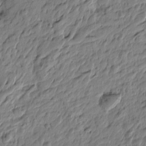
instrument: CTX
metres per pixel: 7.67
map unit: Htu
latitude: -4.4251
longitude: 179.7288
